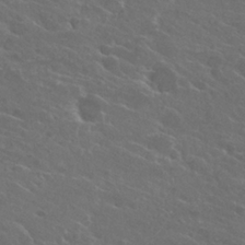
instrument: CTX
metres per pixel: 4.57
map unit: Hto
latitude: 25.3670
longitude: -39.6127
